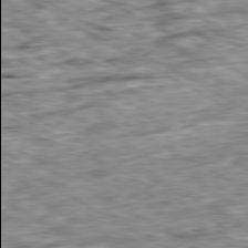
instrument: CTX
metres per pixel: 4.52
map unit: Ap
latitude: -80.5385
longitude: -89.9906
